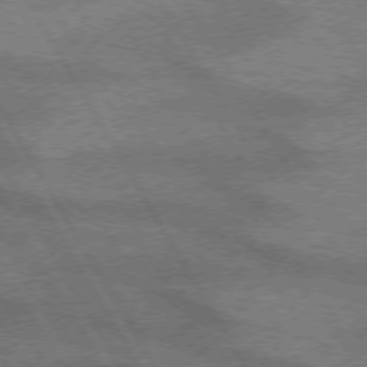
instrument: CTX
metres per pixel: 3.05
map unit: lApd
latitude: 72.9136
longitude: -56.8002
